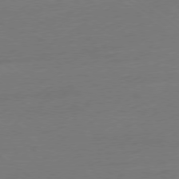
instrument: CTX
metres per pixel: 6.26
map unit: Ap
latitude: -78.9352
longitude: -97.6694
